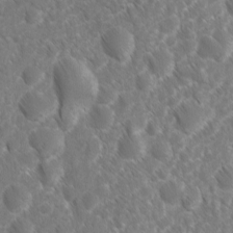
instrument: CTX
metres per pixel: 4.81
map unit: Ave
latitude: -10.6330
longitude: -119.4048
